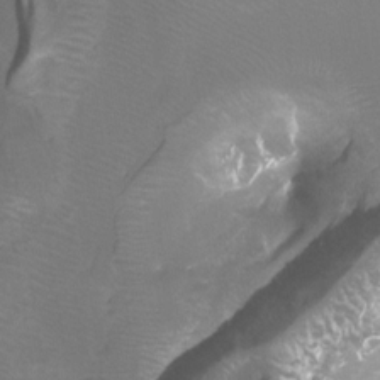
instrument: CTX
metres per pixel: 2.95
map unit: Ht
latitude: -13.4266
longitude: -43.9717
